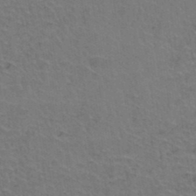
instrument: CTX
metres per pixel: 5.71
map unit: Hto
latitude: 36.8758
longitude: -46.5357
